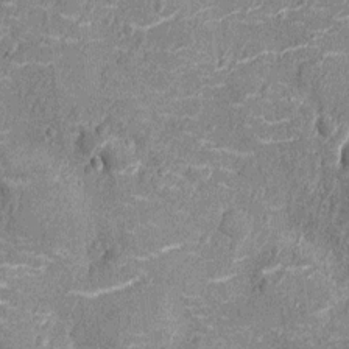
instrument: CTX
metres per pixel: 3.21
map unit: Nhu
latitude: -14.2740
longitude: -23.4615
